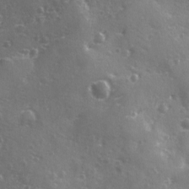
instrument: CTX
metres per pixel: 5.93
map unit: Ave
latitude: 0.1389
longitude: -112.6868
